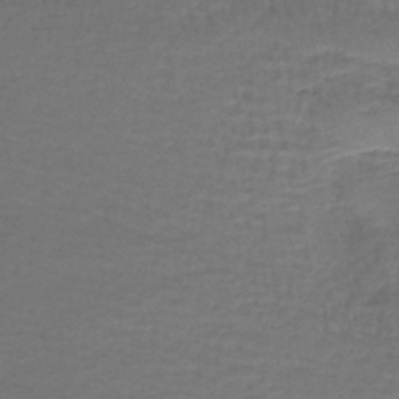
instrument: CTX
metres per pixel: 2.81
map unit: lHb
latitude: -43.8044
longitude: 59.0864
